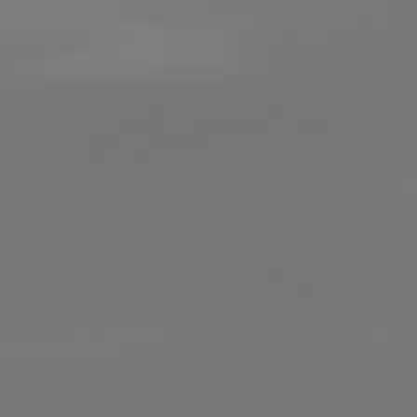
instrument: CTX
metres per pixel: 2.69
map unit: lApd
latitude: 81.8961
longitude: -150.9891
